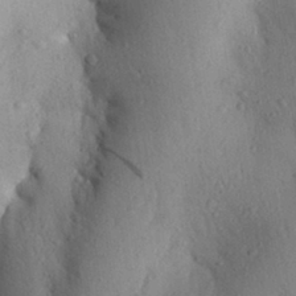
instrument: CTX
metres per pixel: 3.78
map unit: Aa
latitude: 28.8569
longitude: -148.1767
